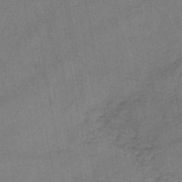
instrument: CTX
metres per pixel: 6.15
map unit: HNb
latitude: -45.2376
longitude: -37.6694
